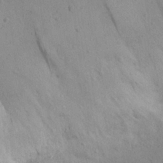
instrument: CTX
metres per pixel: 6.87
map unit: eHh
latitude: 23.8205
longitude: -68.4790
